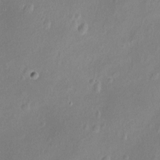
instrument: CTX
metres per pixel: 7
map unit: Nhu
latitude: -12.8975
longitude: -38.8002
